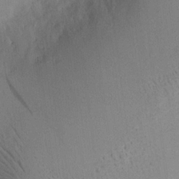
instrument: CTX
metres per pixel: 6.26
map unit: Ave
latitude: 18.6490
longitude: -140.3845
